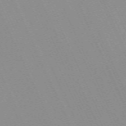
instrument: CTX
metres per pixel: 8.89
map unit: Nhu
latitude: -67.7855
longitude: 39.6344
